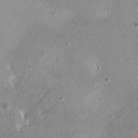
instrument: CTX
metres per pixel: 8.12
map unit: HNhu
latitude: 5.2348
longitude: 3.4265
